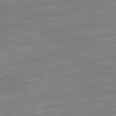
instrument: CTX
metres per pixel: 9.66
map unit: Ap
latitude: -81.1998
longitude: -89.5938
